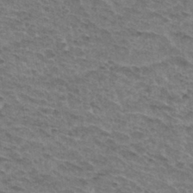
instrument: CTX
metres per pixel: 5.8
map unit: Hto
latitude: 32.5735
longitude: -46.9703
